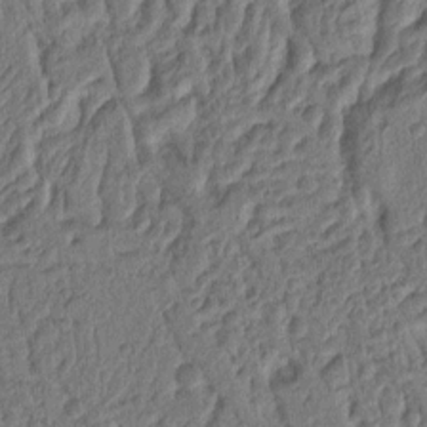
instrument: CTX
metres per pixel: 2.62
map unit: Ht
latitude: 11.3104
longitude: -75.7261
